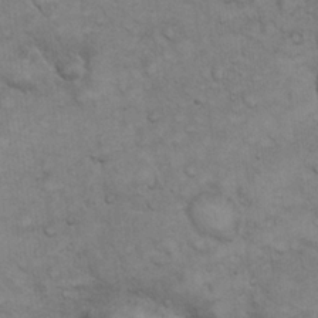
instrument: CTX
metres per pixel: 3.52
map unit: eHh
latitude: 22.1200
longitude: -59.3104
